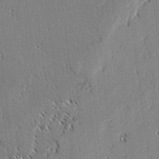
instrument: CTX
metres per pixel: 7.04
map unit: lAvf
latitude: 1.8961
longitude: -106.6490
